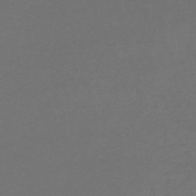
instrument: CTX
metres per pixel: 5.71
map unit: lHb
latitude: -45.7478
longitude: 67.8611
